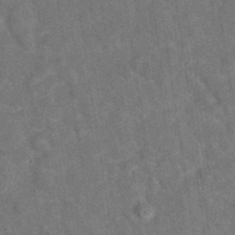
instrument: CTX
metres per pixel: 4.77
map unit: eAb
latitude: 34.5168
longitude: 111.0486
